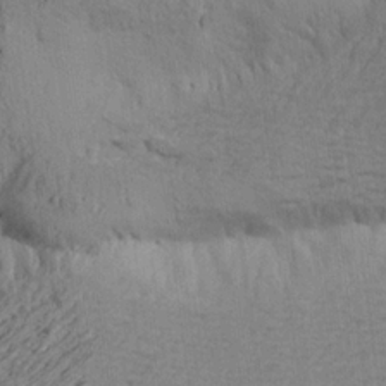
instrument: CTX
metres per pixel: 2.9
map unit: Aa
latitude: 20.9136
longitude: -149.2159
